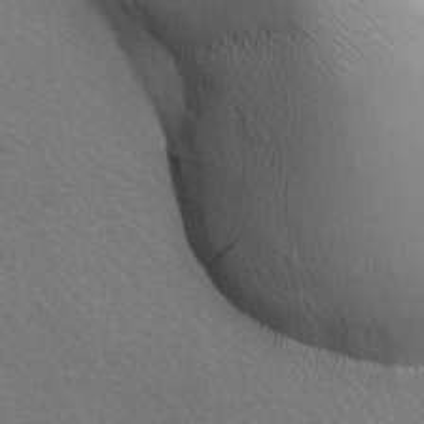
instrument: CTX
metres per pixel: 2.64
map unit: lAa
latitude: -5.5399
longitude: -121.5371
